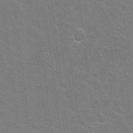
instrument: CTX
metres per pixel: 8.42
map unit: Hto
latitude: -4.0661
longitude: -35.3103
